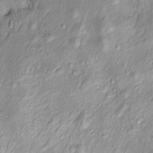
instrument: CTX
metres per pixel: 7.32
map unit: Htu
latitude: -5.3131
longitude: 158.7274
